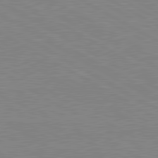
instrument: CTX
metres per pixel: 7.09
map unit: lApd
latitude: 80.7057
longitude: 151.7478
